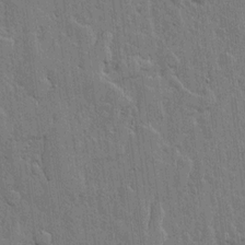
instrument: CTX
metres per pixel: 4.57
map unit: lHvf
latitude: 17.6316
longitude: -116.3278
